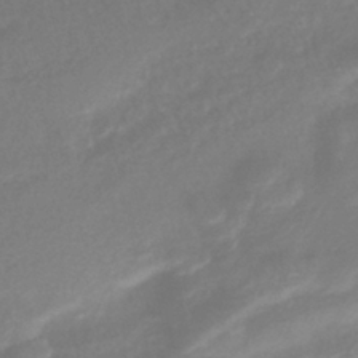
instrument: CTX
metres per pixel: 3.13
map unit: lHb
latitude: -37.5966
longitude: 71.5777
